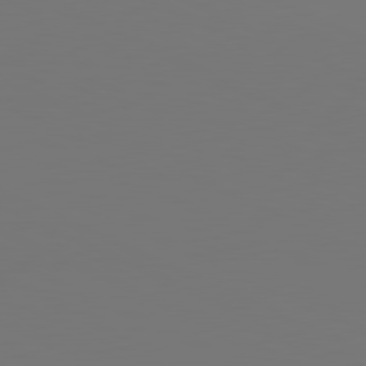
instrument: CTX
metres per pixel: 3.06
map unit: lApd
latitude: 81.1781
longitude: 147.7099
